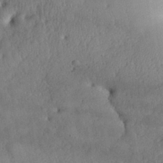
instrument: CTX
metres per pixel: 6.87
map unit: eHh
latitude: 29.6316
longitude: -73.4049
